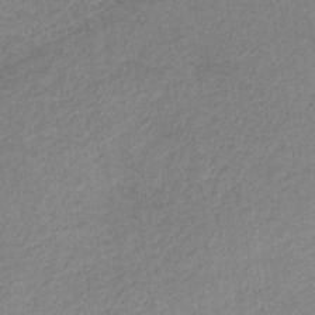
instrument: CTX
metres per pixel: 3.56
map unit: HNb
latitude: -33.3321
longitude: 63.3131
